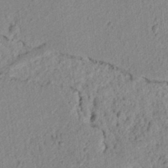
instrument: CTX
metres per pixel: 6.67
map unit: lAvf
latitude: 6.7057
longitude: 165.8989
